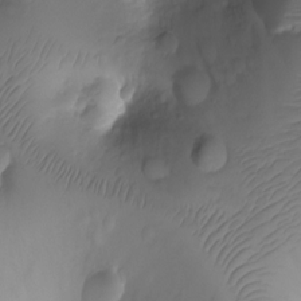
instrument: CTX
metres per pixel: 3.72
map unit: Ht
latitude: -3.4265
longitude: -29.2348
